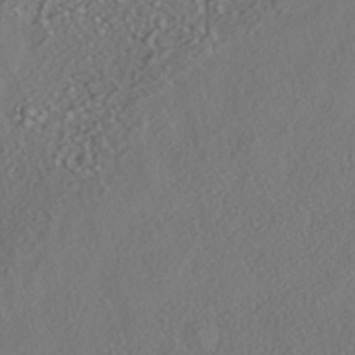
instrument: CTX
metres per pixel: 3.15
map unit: HNhu
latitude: -41.2565
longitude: 102.5574
